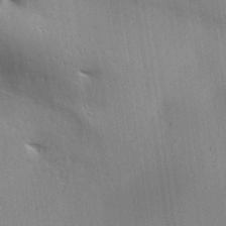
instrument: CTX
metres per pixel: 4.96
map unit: lAa
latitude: 17.9717
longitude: -138.4790
